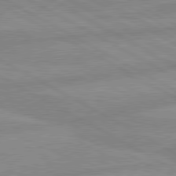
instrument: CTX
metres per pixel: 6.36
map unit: lApd
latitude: 80.2900
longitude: -168.7058
